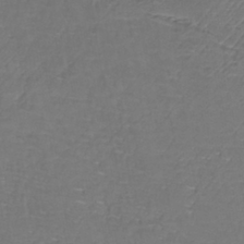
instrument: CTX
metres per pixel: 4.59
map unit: lHb
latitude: -38.4251
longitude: 61.1242
